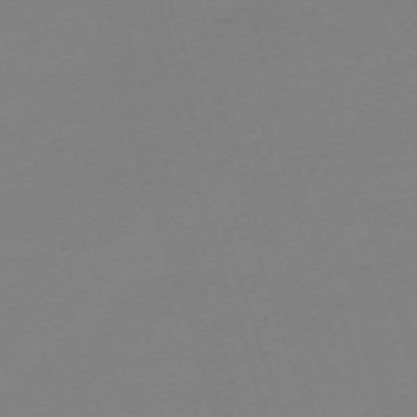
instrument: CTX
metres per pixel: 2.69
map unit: eHh
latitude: -63.3887
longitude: 49.2187
